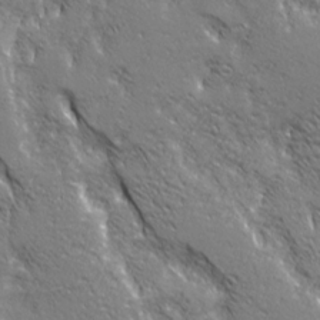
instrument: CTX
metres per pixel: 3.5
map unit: Ave
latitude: 20.9136
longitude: -134.7813
